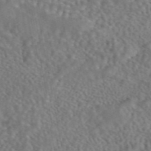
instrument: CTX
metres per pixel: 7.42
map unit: eAb
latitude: 43.5938
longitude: 108.3306
